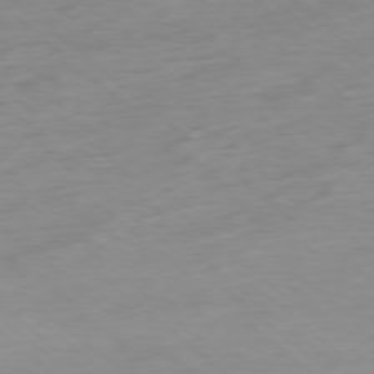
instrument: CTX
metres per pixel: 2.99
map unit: Hpe
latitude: -78.5384
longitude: -18.5545
